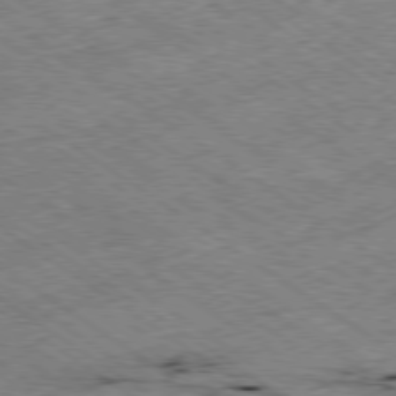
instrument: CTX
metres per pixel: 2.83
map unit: Ap
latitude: -79.4832
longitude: -51.7260
